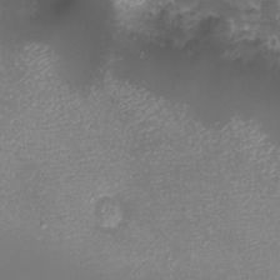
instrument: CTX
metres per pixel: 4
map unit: eHh
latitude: -6.6707
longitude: -78.4412
